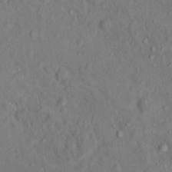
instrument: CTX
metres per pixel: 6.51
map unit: Hto
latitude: 15.6505
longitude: -30.7813
